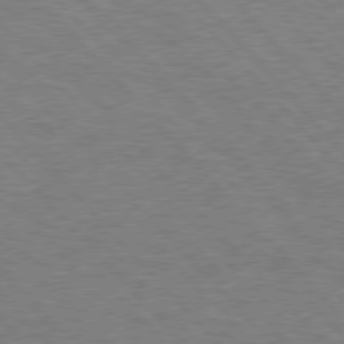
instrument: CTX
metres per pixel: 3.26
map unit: Hpe
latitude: 76.8191
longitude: -157.7449
